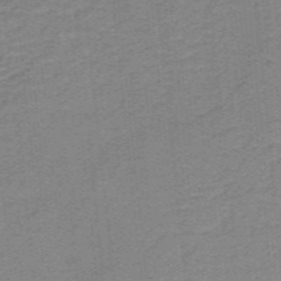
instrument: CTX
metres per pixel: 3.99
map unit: lHb
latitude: -40.0661
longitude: 53.9178
